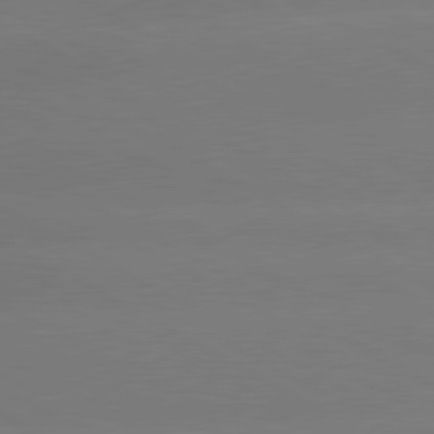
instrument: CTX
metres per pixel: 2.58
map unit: lApd
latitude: 80.5924
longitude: -147.0459
